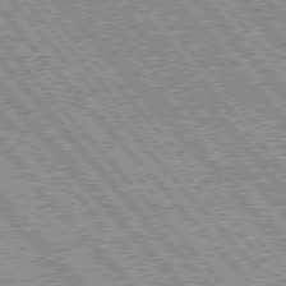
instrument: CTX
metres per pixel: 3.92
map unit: lApd
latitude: 76.1011
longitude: -75.5371
